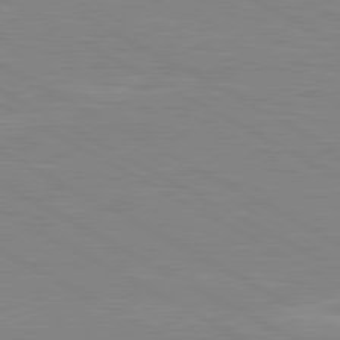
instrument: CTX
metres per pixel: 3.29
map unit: lApd
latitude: 80.6490
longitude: 171.3888
